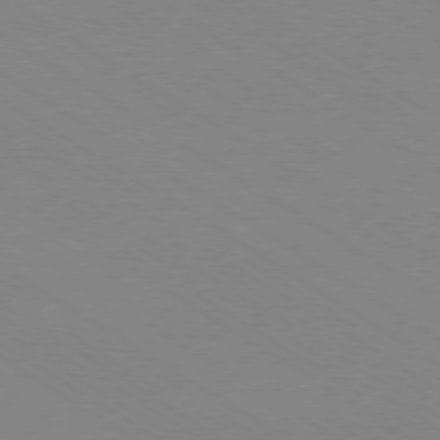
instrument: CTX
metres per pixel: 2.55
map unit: Ap
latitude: -78.9163
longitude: -84.3656
